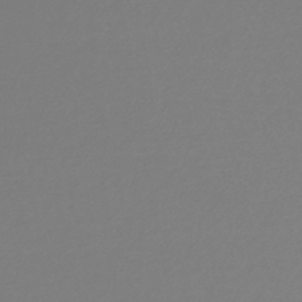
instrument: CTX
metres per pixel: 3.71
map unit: lHb
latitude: -45.3132
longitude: 76.5196
